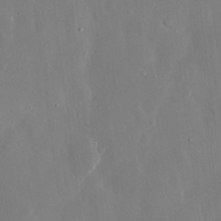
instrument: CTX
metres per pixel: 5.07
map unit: eHh
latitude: 13.3860
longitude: -71.5749
